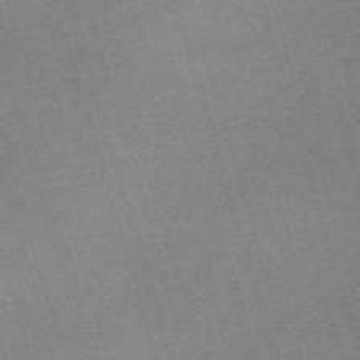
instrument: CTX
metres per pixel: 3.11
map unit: eHh
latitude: -61.5021
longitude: 49.4833
